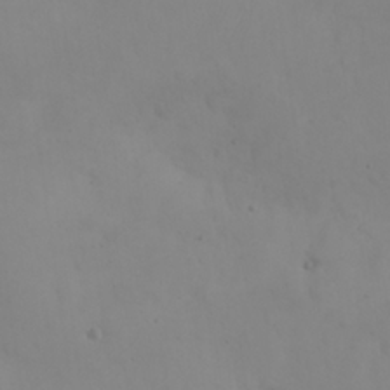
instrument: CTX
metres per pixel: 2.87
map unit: eHh
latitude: 24.8757
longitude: -64.2522
